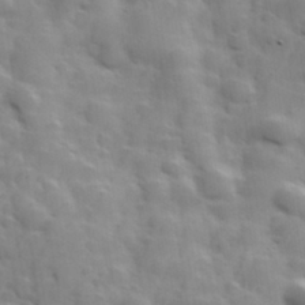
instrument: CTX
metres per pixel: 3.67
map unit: Hve
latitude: 31.4049
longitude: 150.3306
